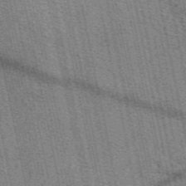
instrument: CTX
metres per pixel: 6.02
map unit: eAb
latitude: 50.2333
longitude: 114.6140
